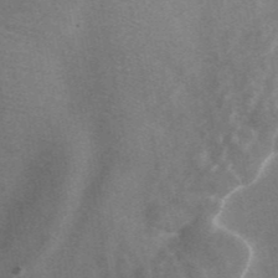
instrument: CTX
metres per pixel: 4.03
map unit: ANa
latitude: 43.8772
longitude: 26.6518
